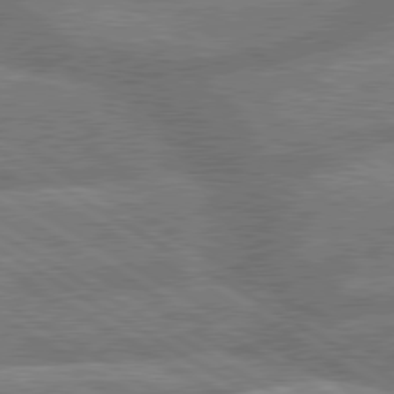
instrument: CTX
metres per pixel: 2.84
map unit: lApd
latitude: 79.7450
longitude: -166.1955
